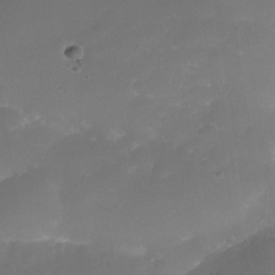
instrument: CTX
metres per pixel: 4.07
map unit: Nhe
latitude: -35.1242
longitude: -145.4048
